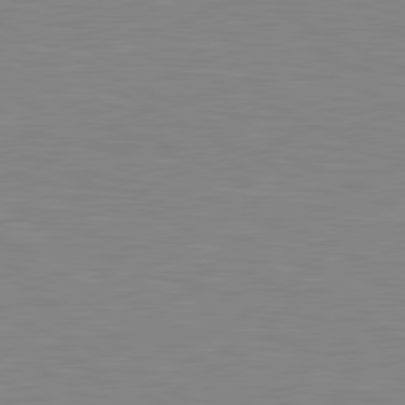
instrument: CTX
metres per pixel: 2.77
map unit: lApd
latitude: 81.1970
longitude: -172.3845
